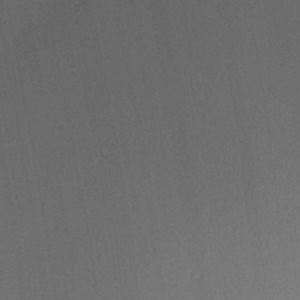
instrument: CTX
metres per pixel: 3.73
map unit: HNhu
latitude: 13.0648
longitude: 10.5385
